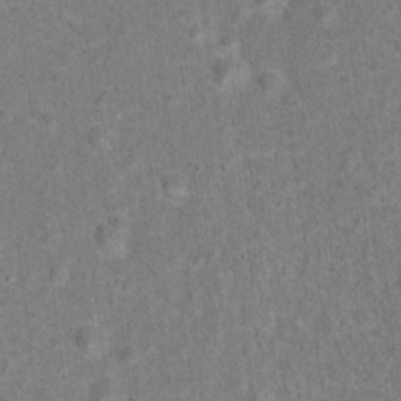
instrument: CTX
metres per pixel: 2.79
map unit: Hto
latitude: 15.5560
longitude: -41.7449
